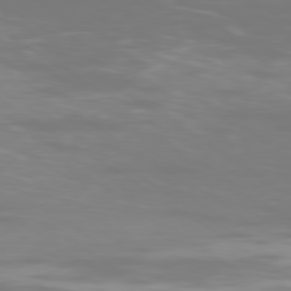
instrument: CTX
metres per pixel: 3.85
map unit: Ap
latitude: -79.6721
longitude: -102.8002
